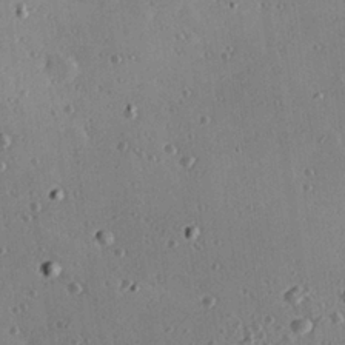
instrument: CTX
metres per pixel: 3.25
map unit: Hve
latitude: 26.0255
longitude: -93.4048
